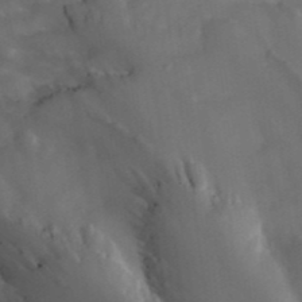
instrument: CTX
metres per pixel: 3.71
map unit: ANa
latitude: 42.2145
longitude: 29.9178
